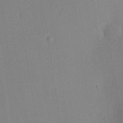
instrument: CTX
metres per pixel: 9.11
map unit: HNhu
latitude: 9.4804
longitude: 15.9367
